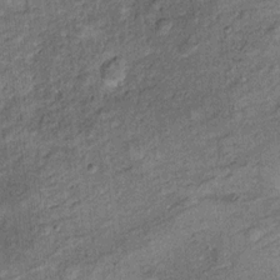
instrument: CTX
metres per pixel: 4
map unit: Ht
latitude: 10.7057
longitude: -39.2348
